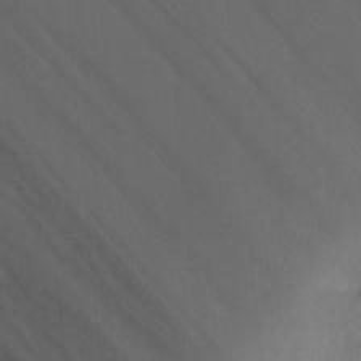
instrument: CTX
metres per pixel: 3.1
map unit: Aa
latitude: 25.6127
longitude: -131.5560
